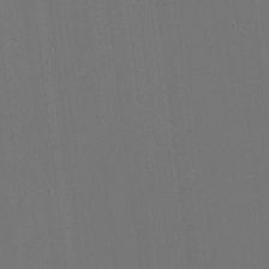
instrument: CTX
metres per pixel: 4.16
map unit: HNhu
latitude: -2.1416
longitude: -6.1578
